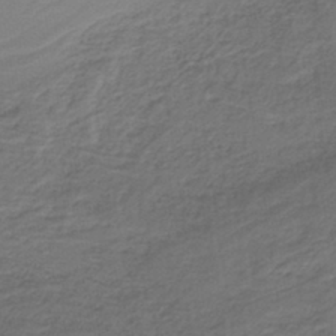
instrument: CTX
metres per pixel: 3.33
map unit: lHb
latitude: -38.7274
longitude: 57.7855
